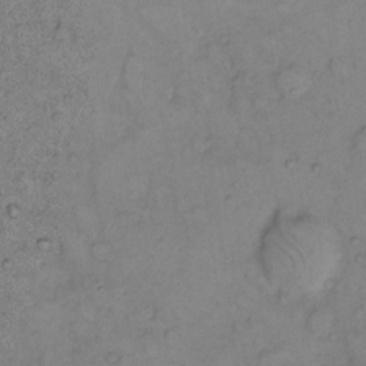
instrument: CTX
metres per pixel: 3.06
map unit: eHh
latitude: 11.0836
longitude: -62.7436
